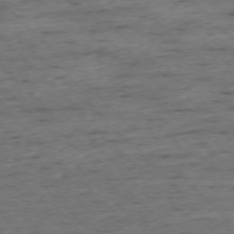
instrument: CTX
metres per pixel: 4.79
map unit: Ap
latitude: -76.6141
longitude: -87.0647
